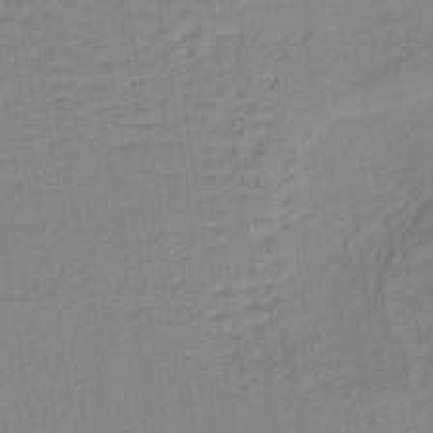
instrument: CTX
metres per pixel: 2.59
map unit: lHb
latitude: -40.6518
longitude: 60.7274
